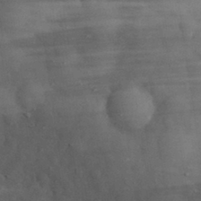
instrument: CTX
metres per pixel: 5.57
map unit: eHh
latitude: 31.5560
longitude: -70.9891
